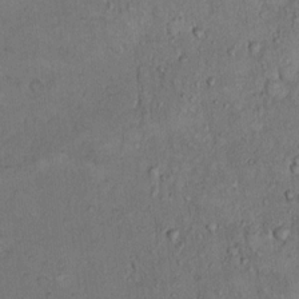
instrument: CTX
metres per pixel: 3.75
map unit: Hto
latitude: 10.0444
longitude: -60.1011
